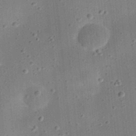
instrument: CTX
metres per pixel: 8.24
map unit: eHh
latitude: 24.8002
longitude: -70.9514
